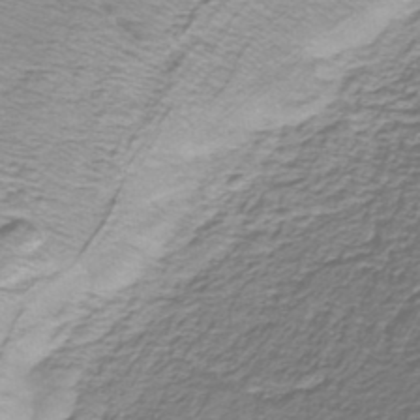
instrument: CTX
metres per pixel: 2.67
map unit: lHb
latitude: -41.4832
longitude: 55.2376
